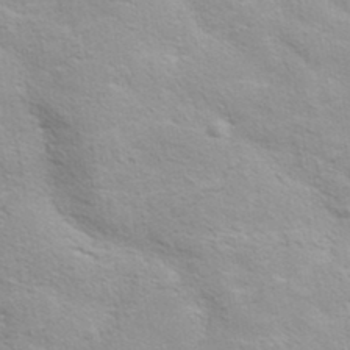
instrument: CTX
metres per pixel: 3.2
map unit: ANa
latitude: 36.4790
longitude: 13.0109
